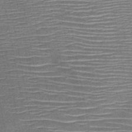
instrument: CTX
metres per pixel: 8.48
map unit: HNb
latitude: -48.3684
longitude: -42.7813
